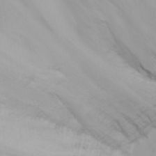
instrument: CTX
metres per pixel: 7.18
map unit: eHh
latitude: 25.4615
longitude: -64.3278
